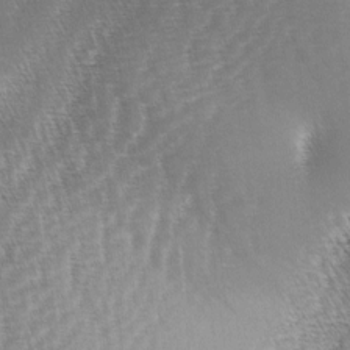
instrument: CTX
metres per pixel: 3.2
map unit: lAa
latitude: -4.3684
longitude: -128.7624
